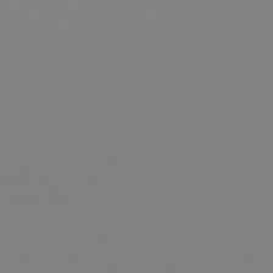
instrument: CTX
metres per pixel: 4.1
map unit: Hpe
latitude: 77.9150
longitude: -164.2334
